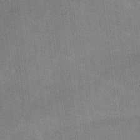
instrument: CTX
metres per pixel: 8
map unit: lHvf
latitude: -9.9178
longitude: -101.0648
